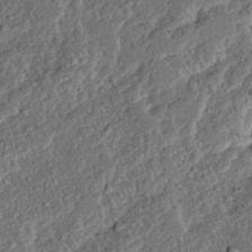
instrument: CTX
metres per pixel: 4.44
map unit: Ave
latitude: 14.7058
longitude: -137.0270
